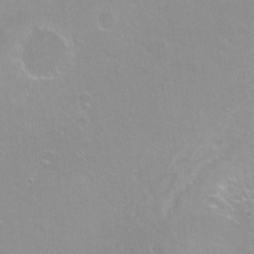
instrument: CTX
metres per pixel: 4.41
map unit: Nhu
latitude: -6.6707
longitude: -48.0444
